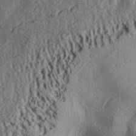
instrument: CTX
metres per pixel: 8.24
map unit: Aa
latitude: 32.3278
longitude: -134.5734
